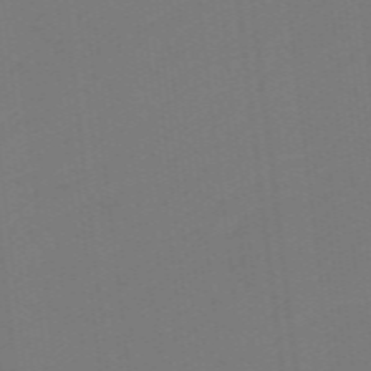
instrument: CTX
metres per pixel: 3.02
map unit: eHb
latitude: -49.4833
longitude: 83.5777
